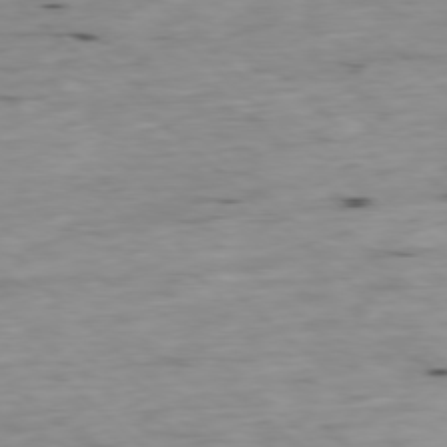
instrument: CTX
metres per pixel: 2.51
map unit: Ap
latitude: -78.0850
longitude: -89.0459
